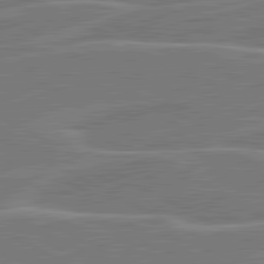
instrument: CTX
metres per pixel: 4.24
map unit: lApd
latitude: 81.1781
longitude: 121.7288
